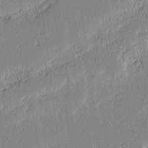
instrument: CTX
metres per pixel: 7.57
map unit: lAvf
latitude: -1.4833
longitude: -107.2159
